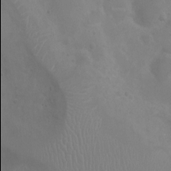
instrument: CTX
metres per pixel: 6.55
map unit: Ht
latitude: -3.7477
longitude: -17.9906
